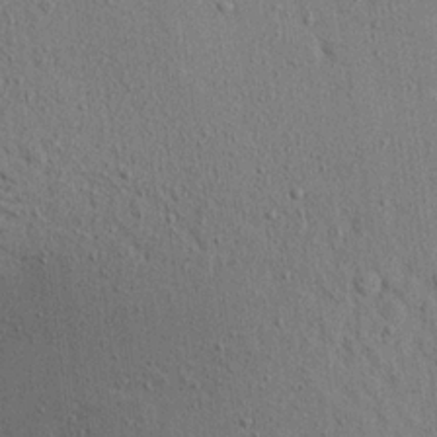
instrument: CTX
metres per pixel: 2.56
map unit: Aa
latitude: 22.3467
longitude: -144.4034
